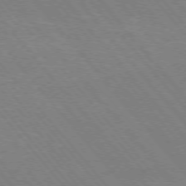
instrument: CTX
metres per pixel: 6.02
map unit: Hpe
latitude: -76.2550
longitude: -13.5371
